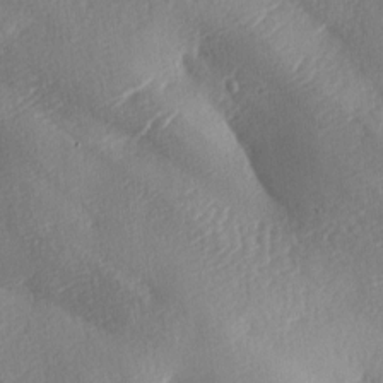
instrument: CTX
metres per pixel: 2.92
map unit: lAa
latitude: -8.3873
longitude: -128.2711
